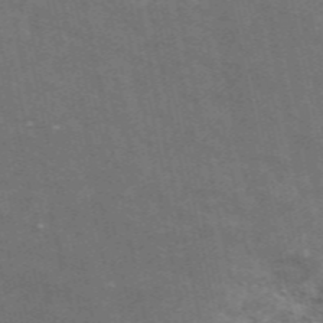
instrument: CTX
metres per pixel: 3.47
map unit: ANa
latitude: 49.3860
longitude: -72.5546
